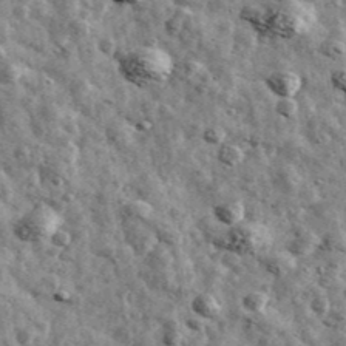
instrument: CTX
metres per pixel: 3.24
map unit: Ave
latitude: 42.7435
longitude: -107.8016
